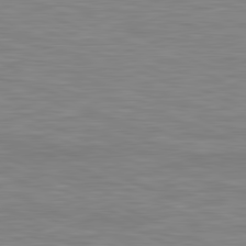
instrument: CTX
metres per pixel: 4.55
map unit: lApd
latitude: 81.3859
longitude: -170.6112
